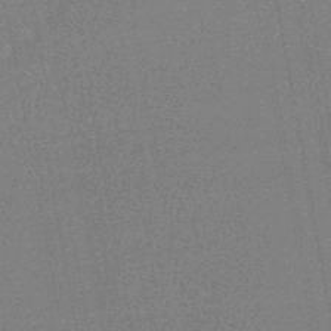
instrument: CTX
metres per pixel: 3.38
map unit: HNhu
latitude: -46.8597
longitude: 99.5777
